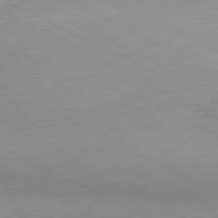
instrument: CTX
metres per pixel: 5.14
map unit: Hpe
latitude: -81.1998
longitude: 16.5007
